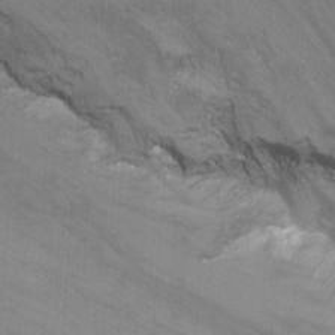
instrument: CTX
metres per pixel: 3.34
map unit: Nhu
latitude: -8.7841
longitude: -48.1956
